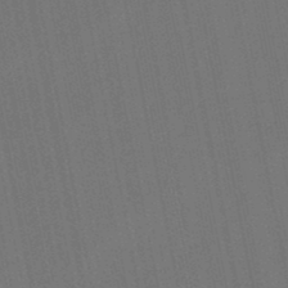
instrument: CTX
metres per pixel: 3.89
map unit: lHb
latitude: -47.6155
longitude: 72.1228
